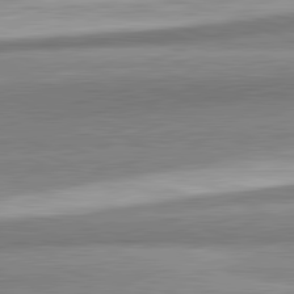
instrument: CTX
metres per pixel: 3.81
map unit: lApd
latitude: 82.1577
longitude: 179.1620
